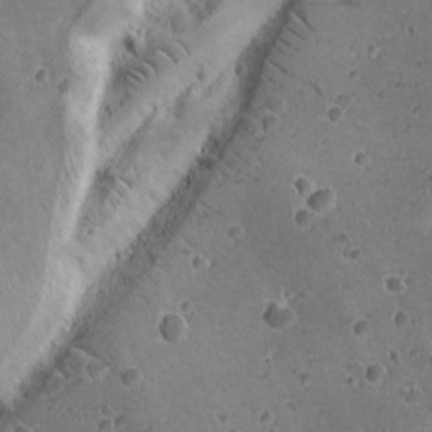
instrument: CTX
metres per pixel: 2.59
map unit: lAvf
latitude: -9.8233
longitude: -119.7071
